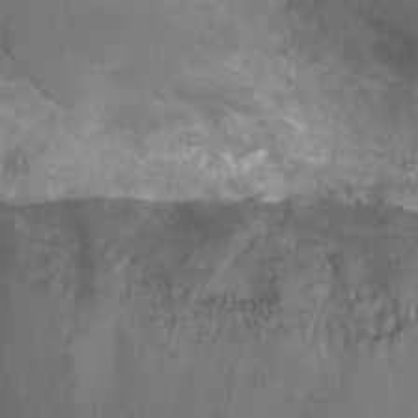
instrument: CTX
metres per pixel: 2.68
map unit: Hto
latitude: 30.3845
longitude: -46.6869
